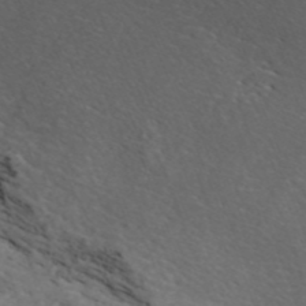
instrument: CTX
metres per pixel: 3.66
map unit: ANa
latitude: 41.8772
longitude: 34.1795
